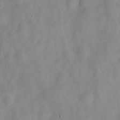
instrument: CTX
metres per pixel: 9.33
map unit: Nve
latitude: -22.4818
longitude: 106.8408
